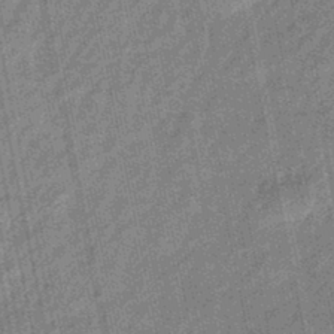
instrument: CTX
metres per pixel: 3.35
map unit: eHb
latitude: -43.7477
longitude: 87.4643
